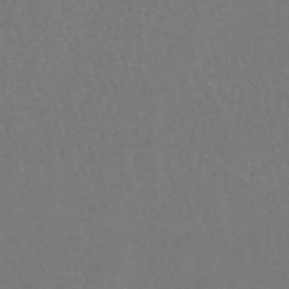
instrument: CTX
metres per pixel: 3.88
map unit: lHb
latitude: -47.4265
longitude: 75.2187
